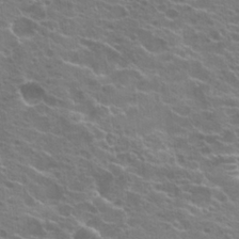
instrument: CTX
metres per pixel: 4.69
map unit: Hto
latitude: 21.5749
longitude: -40.1577
